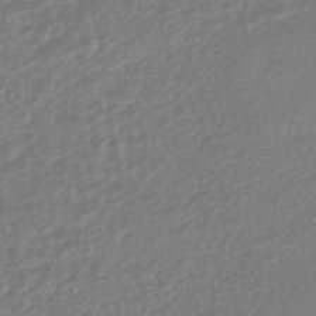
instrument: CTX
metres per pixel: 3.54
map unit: HNhu
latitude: -45.5021
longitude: 99.1998
